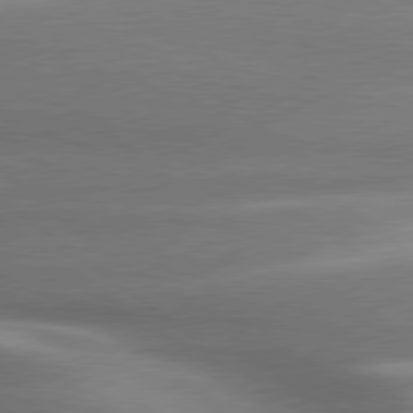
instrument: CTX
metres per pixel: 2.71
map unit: lApd
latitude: 79.6316
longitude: -118.4601
